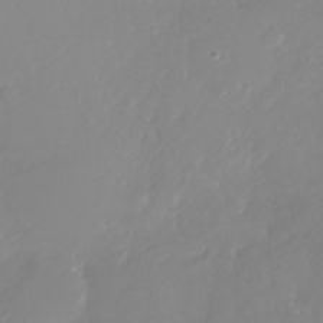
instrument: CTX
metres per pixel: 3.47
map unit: Nhu
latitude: -28.2173
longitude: -79.1214
